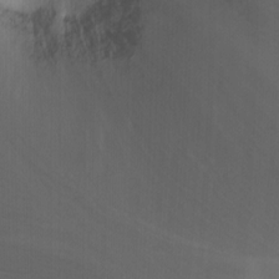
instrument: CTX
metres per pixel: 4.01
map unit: Nhu
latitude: -8.9164
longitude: -46.9514
